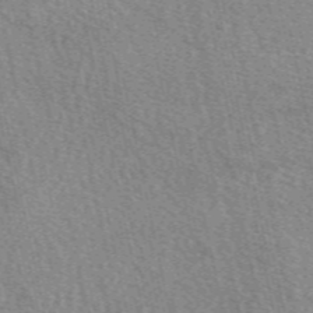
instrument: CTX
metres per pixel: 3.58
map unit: eAb
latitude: 50.1011
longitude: 114.3117
